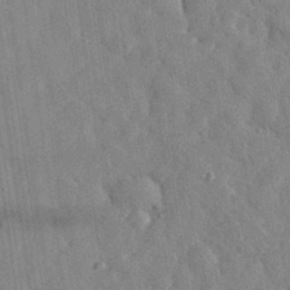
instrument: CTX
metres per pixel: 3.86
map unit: eHh
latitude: 32.9892
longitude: -78.1389
